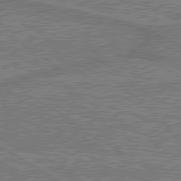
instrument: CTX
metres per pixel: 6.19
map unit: lApd
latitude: 79.8773
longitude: 168.8597
